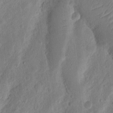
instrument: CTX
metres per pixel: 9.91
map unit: Ht
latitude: 12.1389
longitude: -75.1592
